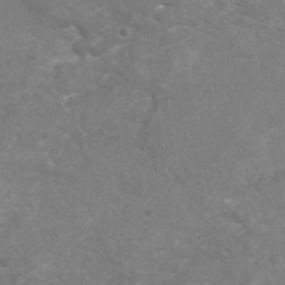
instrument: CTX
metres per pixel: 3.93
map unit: Nhu
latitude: -16.9920
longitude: -57.2536
